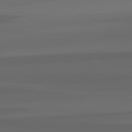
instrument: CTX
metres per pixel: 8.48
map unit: lApd
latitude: 82.9135
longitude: 159.5588
